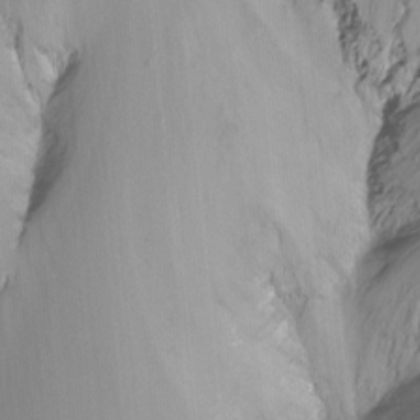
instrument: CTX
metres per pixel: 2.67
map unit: Nhu
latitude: -14.2929
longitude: -59.0270
